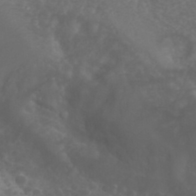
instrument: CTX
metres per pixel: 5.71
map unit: eHh
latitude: 33.6316
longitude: -59.6127
